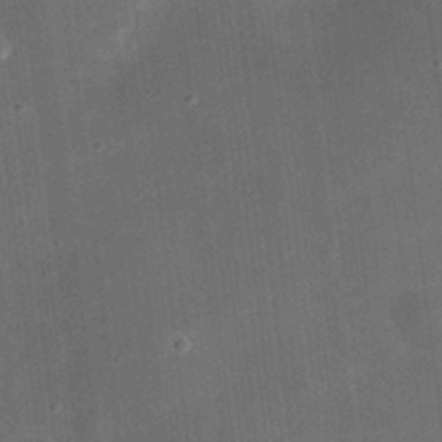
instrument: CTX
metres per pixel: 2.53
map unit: eHh
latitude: 24.1388
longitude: -70.9325
